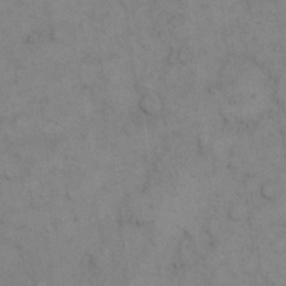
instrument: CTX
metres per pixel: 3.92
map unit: eHh
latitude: 15.1593
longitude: -66.7246
